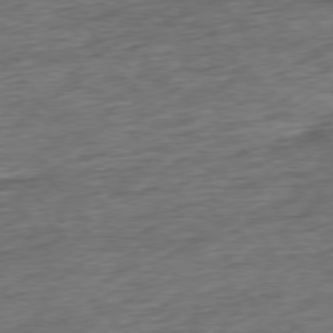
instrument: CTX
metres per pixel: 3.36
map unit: Ap
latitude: -78.1228
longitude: -72.2901
